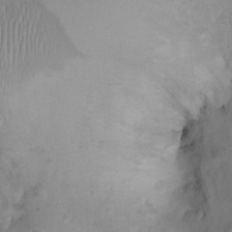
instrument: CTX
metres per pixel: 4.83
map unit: Ht
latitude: -0.9920
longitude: -15.4616
